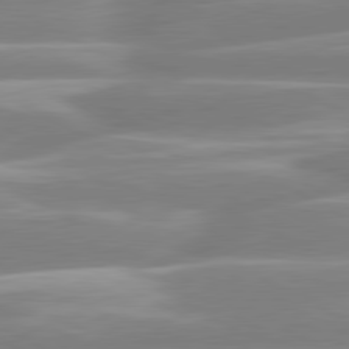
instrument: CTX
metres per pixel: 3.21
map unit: lApd
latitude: 80.5735
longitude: -129.5182
